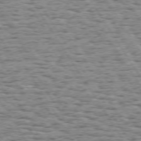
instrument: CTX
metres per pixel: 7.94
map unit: Hpe
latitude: 73.4238
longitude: -131.8962
